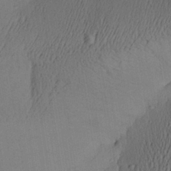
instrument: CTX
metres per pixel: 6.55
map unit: Aa
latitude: 27.1592
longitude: -136.2523
